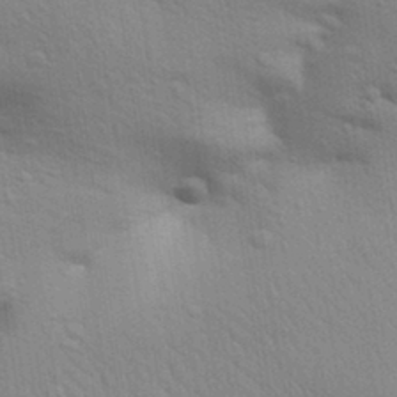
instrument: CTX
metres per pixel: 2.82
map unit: Aa
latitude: 32.0822
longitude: -146.2334
